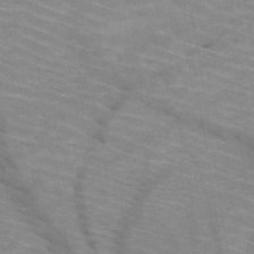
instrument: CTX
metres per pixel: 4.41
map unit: HNb
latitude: -47.2565
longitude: -45.1592
